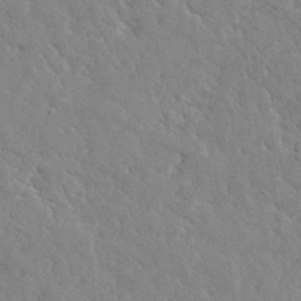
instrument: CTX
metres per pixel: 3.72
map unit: lHvf
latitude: 35.4993
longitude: -86.9702
